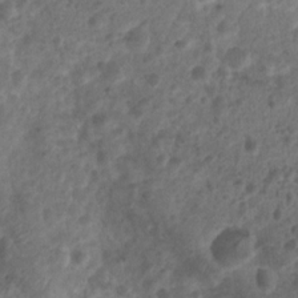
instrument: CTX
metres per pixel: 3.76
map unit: Nhu
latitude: 5.9150
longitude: -18.5923
